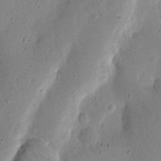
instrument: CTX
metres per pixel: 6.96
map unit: Nhu
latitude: 19.4048
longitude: -74.6113
